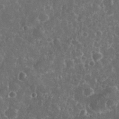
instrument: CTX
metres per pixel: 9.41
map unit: eHh
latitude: 33.2915
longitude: -62.4601
